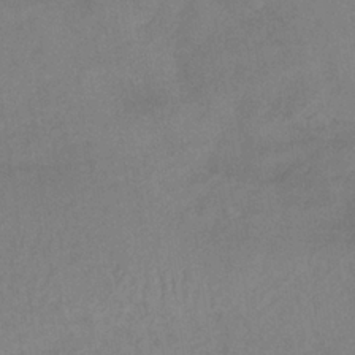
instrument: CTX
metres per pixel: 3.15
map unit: lHb
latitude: -36.7274
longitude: 68.6329
